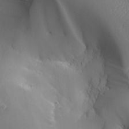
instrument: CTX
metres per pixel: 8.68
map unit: Aa
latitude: 25.1025
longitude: -127.2537
